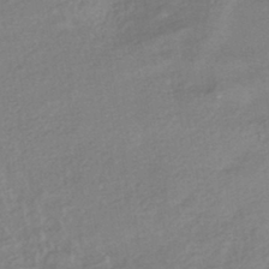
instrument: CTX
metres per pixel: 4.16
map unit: eHb
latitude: -42.1983
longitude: 84.3873
